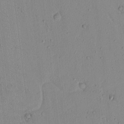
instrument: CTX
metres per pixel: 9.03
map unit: lAvf
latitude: 7.1403
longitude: 167.9745
